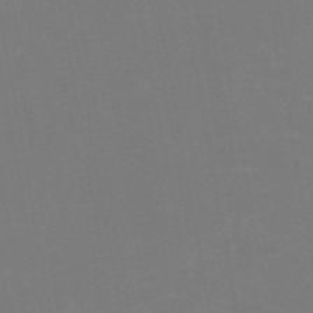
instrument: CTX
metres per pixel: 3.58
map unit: HNb
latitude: -50.2173
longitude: -50.5923
